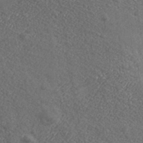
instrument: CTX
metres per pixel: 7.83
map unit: Aa
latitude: 33.4993
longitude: -134.3089
